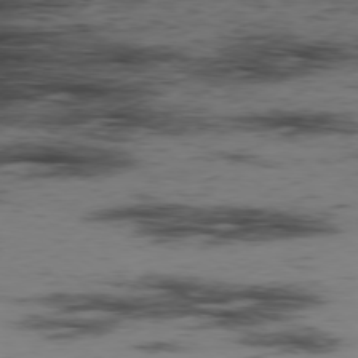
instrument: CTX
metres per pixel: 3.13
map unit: Hpe
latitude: -78.4062
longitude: 13.1242
